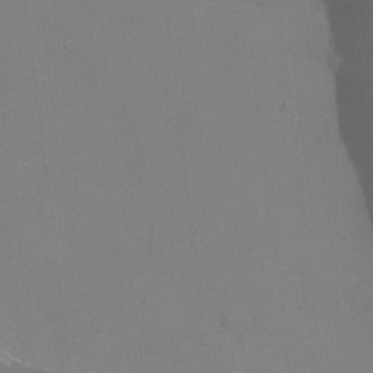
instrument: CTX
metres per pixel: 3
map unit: Ht
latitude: 0.9136
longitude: -34.3845
